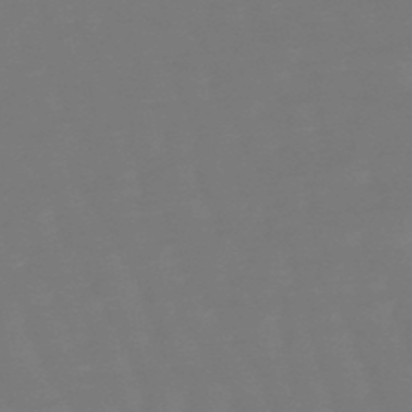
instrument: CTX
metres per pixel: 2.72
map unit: eHb
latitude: -50.2928
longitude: 77.9745
